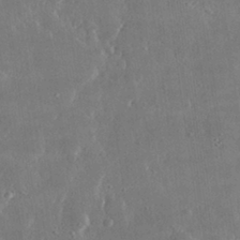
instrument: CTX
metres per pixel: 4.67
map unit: lHvf
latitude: 30.9514
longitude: -92.7435
